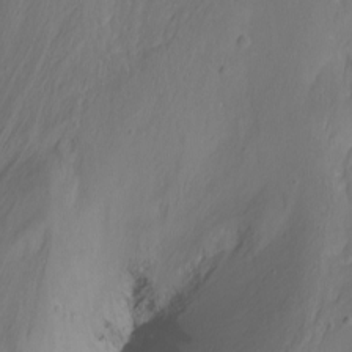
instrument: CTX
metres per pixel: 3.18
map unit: Nhu
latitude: -8.4251
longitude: -41.4615
